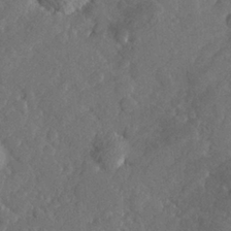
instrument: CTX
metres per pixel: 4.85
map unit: Hve
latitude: 26.3656
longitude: 144.0472
